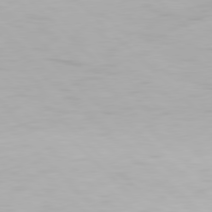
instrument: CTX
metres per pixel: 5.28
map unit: Hpe
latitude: 77.6694
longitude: -167.8205
